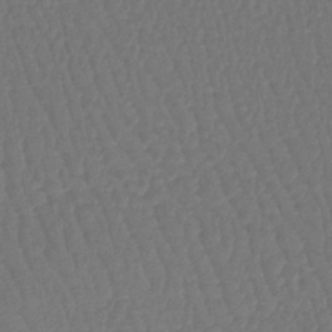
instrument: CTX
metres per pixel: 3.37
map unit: lHb
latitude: -42.9730
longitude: 64.5763
